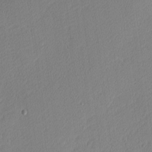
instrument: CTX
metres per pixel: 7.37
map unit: Nhu
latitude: 1.6127
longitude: -77.1781
